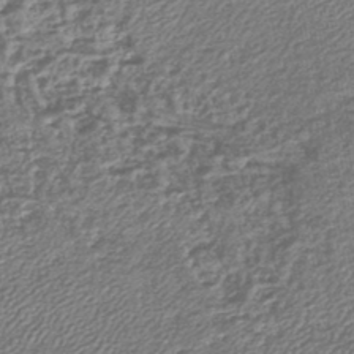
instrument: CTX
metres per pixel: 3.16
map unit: lHb
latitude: -43.8611
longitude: 61.8800
